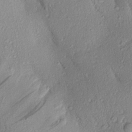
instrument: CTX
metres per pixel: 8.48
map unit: Aa
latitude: 17.2915
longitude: -146.6680
